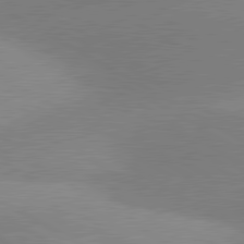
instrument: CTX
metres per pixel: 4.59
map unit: lApd
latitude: 80.7246
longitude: 126.0283
